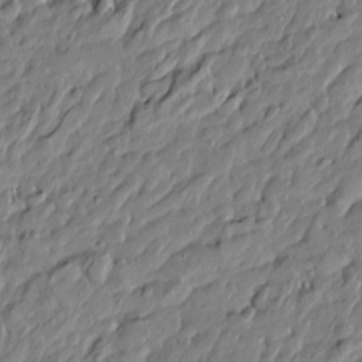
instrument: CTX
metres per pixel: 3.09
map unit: Htu
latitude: -5.5966
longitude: 177.8422
